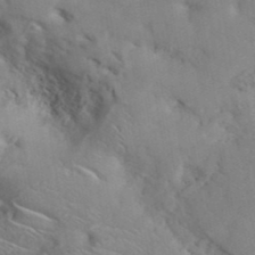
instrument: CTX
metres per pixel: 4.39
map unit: ANa
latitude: 41.9339
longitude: 53.3320
